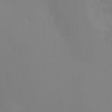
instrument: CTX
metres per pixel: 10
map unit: Nhu
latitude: -15.6344
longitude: -57.0458
